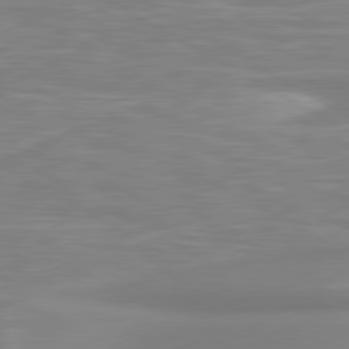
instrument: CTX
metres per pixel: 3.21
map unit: lApd
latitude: 80.5735
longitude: 173.8044
